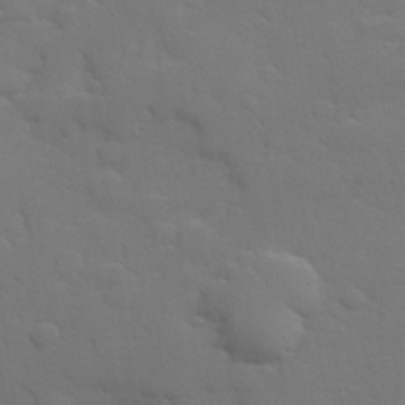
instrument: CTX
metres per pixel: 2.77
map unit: Hve
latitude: 24.9135
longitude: 148.4440
